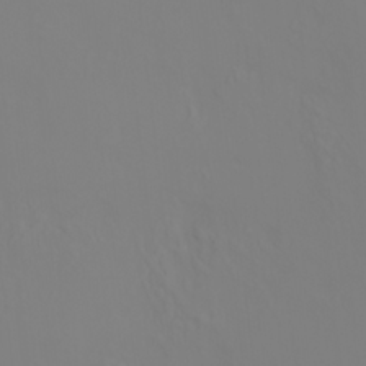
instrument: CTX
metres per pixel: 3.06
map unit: HNhu
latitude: 7.2159
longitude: 14.1417
